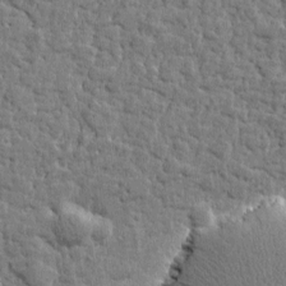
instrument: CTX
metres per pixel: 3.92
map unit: Htu
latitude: -0.3118
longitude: -178.1956
